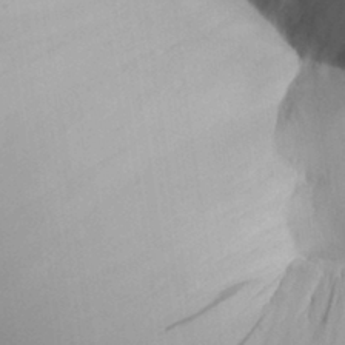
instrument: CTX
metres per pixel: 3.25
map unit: Aa
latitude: 32.1011
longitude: -141.1025
